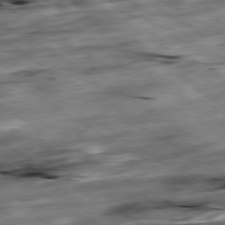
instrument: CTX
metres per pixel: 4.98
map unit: Hpe
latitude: -79.3887
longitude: -20.4790
